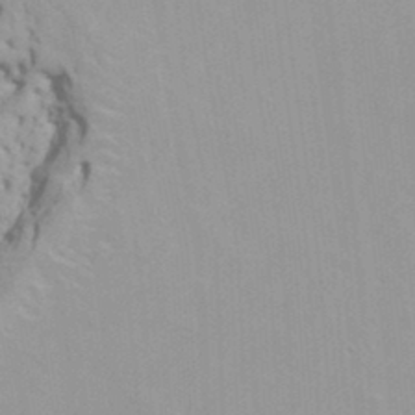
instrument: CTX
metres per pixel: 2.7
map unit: HNhu
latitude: 6.7246
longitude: -2.0822
